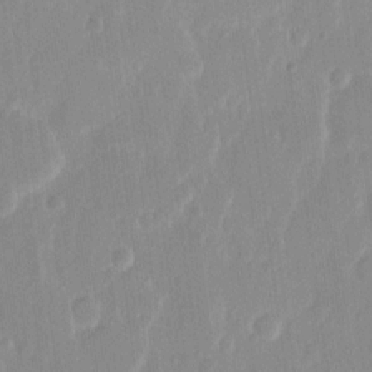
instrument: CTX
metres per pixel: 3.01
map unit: eHh
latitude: 12.1200
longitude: -70.8758
